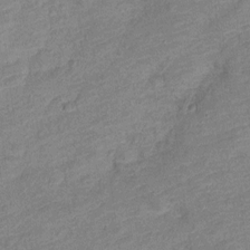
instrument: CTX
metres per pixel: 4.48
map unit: Nve
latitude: -18.2739
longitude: 108.5385
